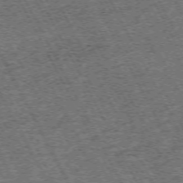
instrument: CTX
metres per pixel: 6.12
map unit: Hpe
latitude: -71.8234
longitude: 10.6708
